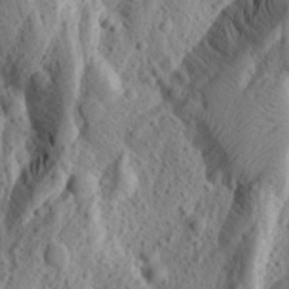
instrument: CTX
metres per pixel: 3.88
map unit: Aa
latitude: 24.2900
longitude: -144.0444
